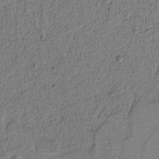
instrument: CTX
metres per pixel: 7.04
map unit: lAvf
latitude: 8.9136
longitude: 165.1054
